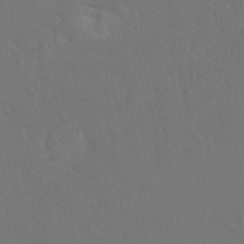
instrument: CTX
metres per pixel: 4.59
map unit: Hto
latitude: -10.5952
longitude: -38.0822
